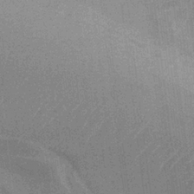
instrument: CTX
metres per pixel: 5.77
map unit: eHb
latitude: -33.7667
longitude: 73.1431
